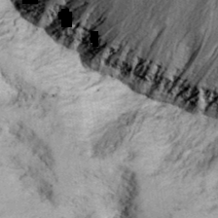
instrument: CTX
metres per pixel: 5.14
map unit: eAb
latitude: 35.4048
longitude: 115.6533
